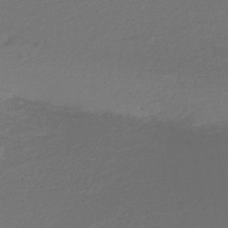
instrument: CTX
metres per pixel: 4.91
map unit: lHb
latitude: -38.8786
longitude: 55.4266
